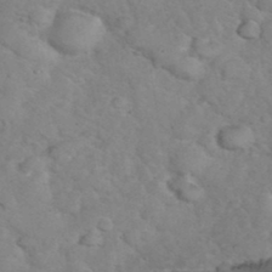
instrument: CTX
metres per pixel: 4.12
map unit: eHh
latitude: 37.1970
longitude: -66.4034
